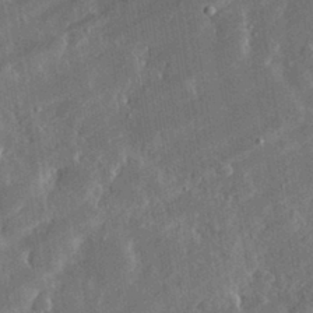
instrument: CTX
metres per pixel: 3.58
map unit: lHvf
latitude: 32.8569
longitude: -92.2144
